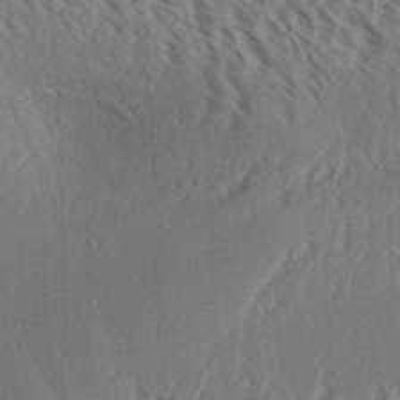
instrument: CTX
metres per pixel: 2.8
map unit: Aa
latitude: 31.1592
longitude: -138.8002
